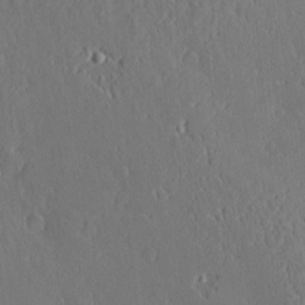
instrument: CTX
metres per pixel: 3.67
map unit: Nve
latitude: -7.5399
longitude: 173.5210
